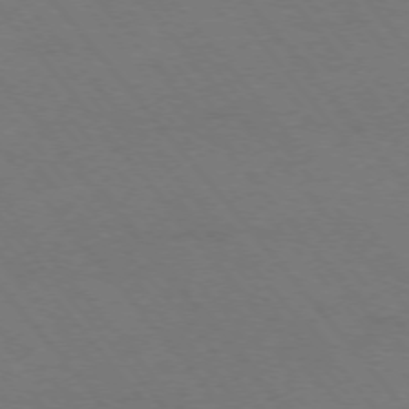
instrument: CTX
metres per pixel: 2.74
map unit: Ap
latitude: -75.7667
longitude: -69.3671
